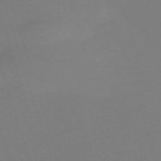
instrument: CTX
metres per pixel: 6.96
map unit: eHh
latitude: -62.8219
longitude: 51.3699
